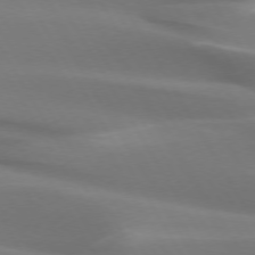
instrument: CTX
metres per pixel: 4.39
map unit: lApd
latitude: 73.4238
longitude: -49.7639
